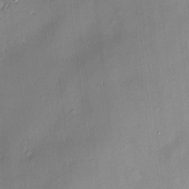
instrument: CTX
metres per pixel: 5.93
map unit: Hve
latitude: -9.6911
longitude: 174.3873
